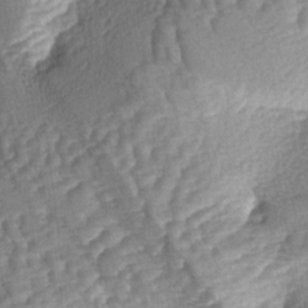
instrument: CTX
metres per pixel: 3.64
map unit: lAa
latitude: -4.0472
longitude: -127.5938
